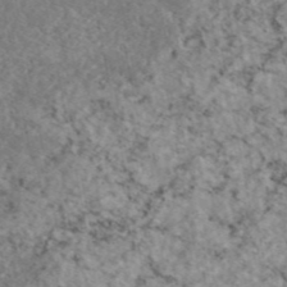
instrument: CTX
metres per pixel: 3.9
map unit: eAb
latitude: 46.3657
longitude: 127.4076
